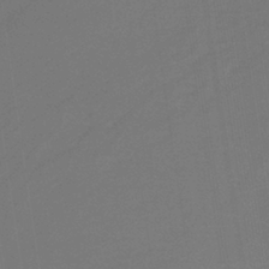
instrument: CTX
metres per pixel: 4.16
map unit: HNb
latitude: -37.8044
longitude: 54.6708
